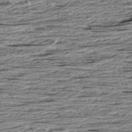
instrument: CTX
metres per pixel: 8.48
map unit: Aa
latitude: 8.4223
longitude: -139.4426
